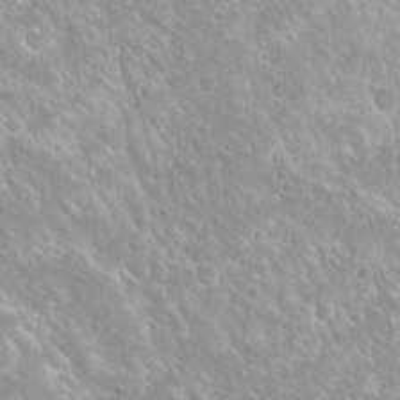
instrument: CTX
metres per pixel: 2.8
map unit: Nhu
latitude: 20.9136
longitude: -31.6316
